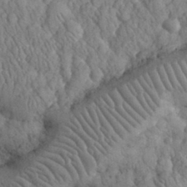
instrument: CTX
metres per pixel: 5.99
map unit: eHh
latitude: 32.8947
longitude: -66.2522
